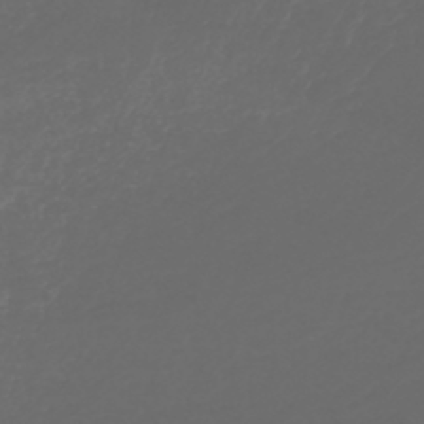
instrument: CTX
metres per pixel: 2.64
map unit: lHb
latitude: -43.8800
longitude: 71.6533
